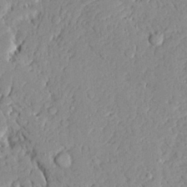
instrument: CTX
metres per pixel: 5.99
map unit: Ave
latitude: 22.6679
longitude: -128.9136
